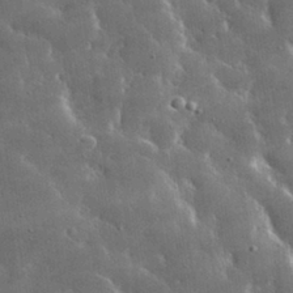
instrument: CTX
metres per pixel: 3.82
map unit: lHvf
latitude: 31.7639
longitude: -92.5734
